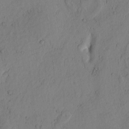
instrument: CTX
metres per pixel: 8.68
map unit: Htu
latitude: -3.1998
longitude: 170.0850
